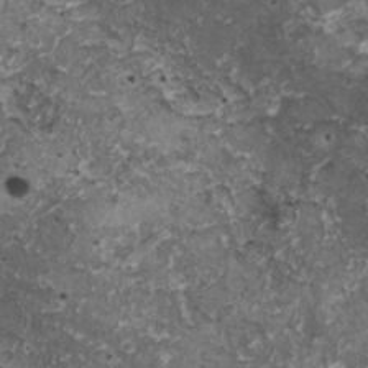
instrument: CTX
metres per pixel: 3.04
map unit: HNhu
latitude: 2.9513
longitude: 4.0094
